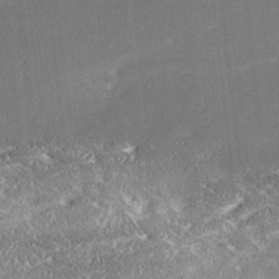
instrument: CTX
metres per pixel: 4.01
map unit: Ave
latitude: 17.8017
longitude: -137.2726
